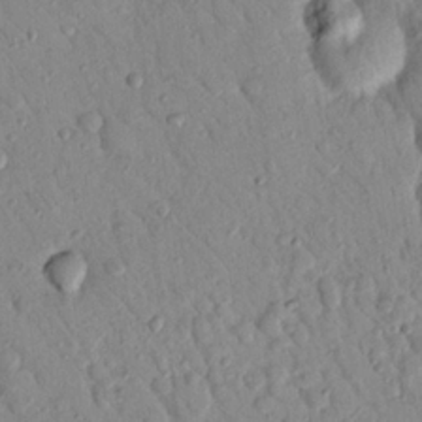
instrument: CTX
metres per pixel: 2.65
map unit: Nhu
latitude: 23.1781
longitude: -75.6694
